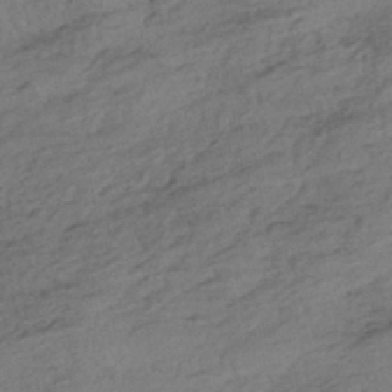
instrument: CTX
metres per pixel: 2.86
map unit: HNhu
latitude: -42.5573
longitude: 105.3509
